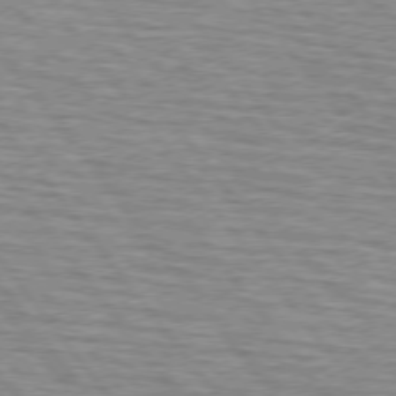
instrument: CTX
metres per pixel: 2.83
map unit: lApd
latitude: 75.3671
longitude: -75.8772
